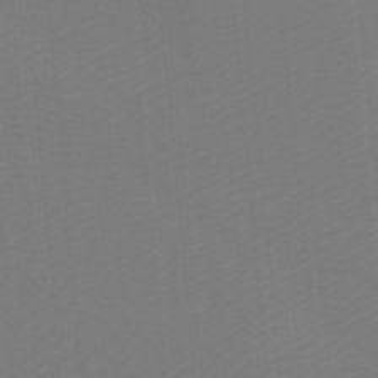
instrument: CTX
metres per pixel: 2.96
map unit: Htu
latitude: -11.2943
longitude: -71.7072
